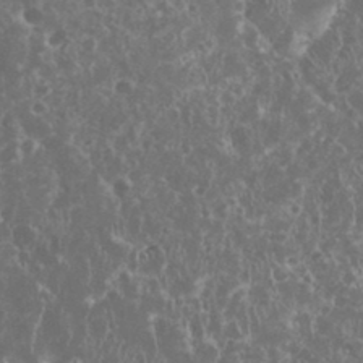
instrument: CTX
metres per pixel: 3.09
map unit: eHh
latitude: 33.9906
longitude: -62.1200
